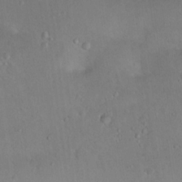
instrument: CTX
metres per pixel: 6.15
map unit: Nhu
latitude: 15.0648
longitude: -28.9325
